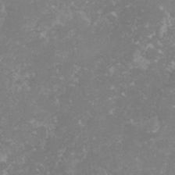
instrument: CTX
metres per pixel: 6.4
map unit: lHvf
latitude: -16.3307
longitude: -100.2145
